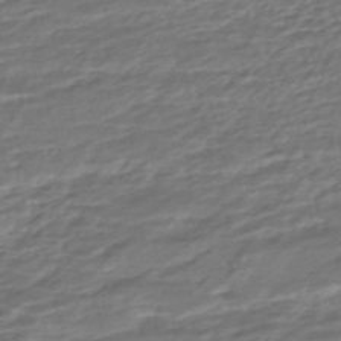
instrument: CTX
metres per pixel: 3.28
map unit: ANa
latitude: -45.4265
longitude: 104.8975
